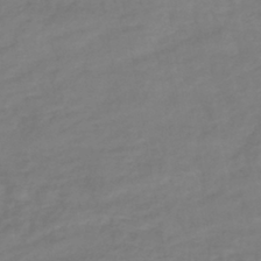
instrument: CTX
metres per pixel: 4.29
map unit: lHb
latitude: -41.4454
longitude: 76.5574
